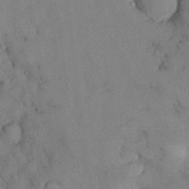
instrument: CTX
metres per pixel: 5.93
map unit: Nhu
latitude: 28.1767
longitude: -70.8191
